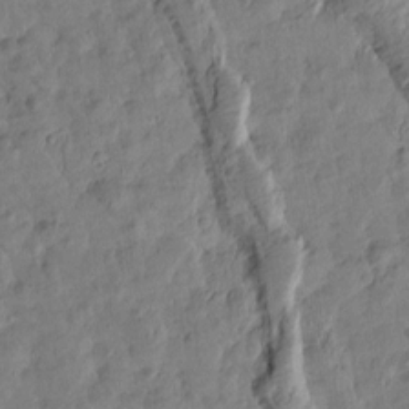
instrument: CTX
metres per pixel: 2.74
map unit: Htu
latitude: 2.0822
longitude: 178.1228
